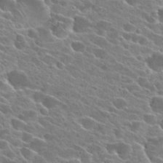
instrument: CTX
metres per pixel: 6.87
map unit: Hto
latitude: 24.3278
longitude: -41.1970
